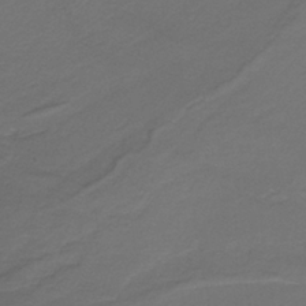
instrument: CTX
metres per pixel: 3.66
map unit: HNb
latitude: -36.7841
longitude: 53.5966
